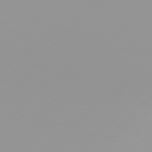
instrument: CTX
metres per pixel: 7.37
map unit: Hpe
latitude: 77.4615
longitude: -139.2726
